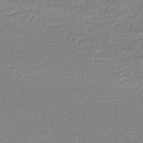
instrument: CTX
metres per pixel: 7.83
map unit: lHb
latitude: -44.6896
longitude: 68.8408
